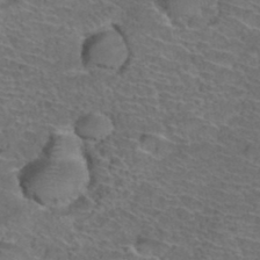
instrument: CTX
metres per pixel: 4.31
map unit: Hto
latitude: 37.2726
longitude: -43.8961
